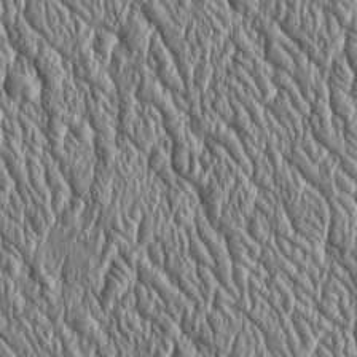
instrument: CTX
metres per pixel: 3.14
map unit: Htu
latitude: -4.1228
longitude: 158.3306
